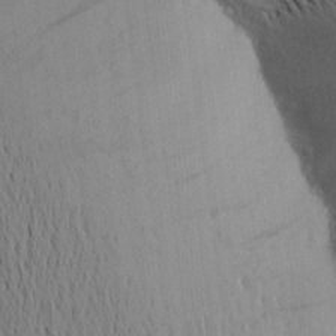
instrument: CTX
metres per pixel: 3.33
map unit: Aa
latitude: 19.4993
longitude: -149.1970
